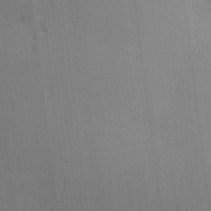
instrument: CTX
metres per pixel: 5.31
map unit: HNhu
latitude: 9.4049
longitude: 14.8408
